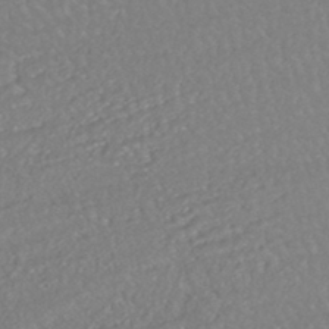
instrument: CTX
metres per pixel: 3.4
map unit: HNhu
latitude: -44.8597
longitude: 98.4440
